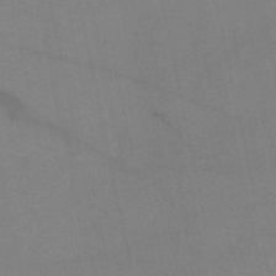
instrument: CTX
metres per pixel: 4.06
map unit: HNb
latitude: -52.2928
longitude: -44.0444
